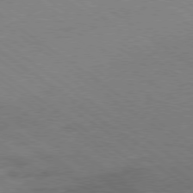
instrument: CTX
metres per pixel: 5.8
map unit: Ap
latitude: -79.2187
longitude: -99.2914
